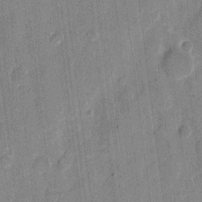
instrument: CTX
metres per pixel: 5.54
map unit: eHh
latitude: 10.8002
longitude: -66.2333
